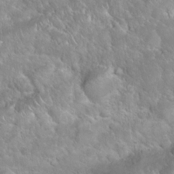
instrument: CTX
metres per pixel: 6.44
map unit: Nhu
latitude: 24.3278
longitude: -60.7435
